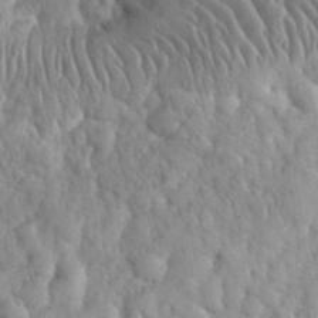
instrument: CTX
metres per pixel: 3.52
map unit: eHh
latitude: 32.3467
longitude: -65.1970
